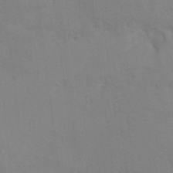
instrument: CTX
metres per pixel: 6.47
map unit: Hto
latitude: 7.0647
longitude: -34.7624
